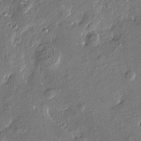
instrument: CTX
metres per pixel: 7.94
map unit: Htu
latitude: -7.7099
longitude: 176.8786
